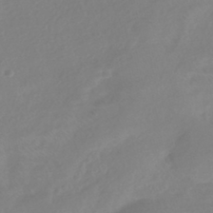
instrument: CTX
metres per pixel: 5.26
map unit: HNhu
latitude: -41.1809
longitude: 93.3132
